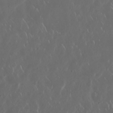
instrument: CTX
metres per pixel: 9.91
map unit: Nhu
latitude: 30.3090
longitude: -59.5938
